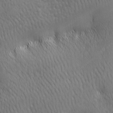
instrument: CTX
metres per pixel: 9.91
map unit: lAa
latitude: -8.0283
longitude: -125.4615
